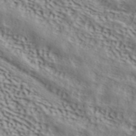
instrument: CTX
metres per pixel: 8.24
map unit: ANa
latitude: 41.7261
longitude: 50.7085
